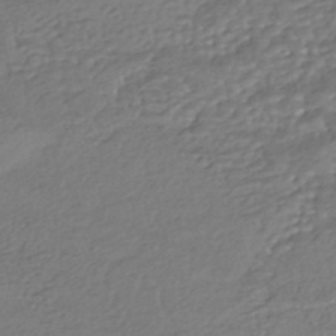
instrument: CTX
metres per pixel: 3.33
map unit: HNhu
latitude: -44.8408
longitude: 95.4454
